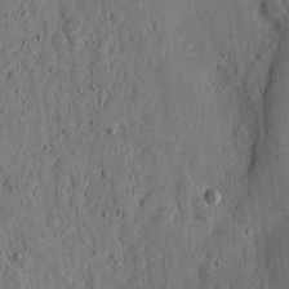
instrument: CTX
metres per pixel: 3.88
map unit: eHh
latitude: 6.6868
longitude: -71.8961
